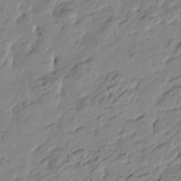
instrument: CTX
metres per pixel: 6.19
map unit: Htu
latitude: -4.3873
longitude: -178.3090
